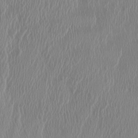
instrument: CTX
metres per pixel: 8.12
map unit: HNhu
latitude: 1.5749
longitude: -6.2145
